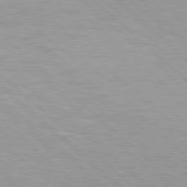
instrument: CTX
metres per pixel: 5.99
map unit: Hpe
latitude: 78.1578
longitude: -139.8583
